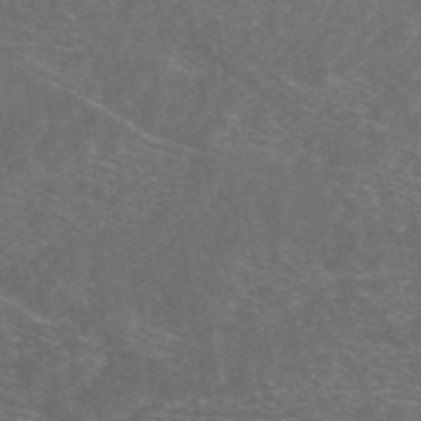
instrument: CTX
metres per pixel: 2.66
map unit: ANa
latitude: 44.6301
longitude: 24.5385
